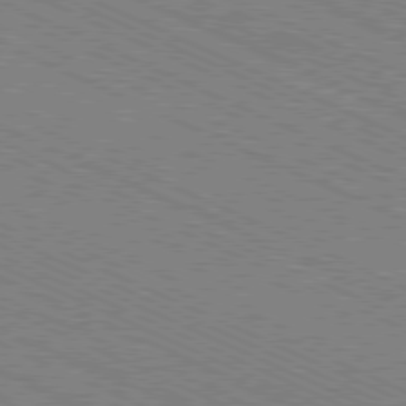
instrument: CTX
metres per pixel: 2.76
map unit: Ap
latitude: -80.9164
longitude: -75.8772
